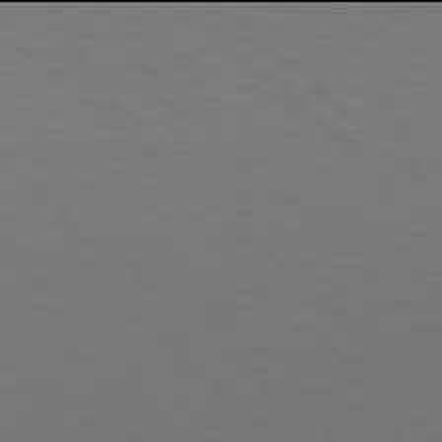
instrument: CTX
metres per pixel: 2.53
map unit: Hpe
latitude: 77.9906
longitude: -176.2144
